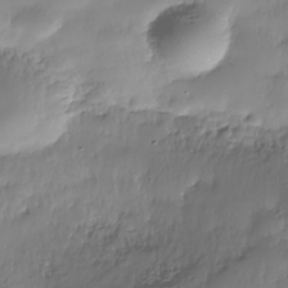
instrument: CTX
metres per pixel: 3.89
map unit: Nhe
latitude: -36.5384
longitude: -179.2726
